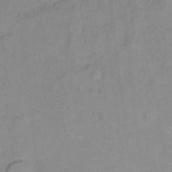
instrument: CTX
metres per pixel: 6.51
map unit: Ht
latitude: 8.7624
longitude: -38.3656
